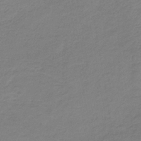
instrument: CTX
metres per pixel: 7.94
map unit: HNb
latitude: -34.9164
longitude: 52.5384
